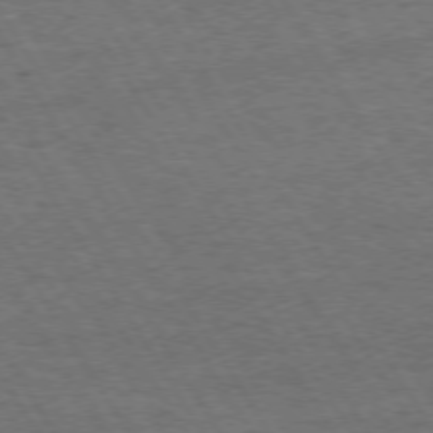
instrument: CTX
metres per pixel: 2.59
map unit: Hpe
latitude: 72.7625
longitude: -128.1956
